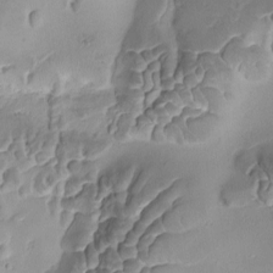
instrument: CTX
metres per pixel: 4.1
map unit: Ave
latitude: -8.9731
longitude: -122.3467
